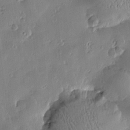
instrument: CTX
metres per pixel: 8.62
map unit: Htu
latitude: 1.0836
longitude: -177.7827
